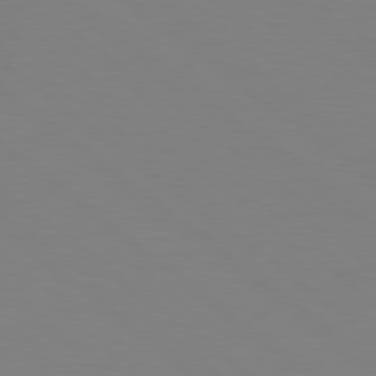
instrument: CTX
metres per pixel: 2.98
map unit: Hpe
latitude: 78.7058
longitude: -166.4223
